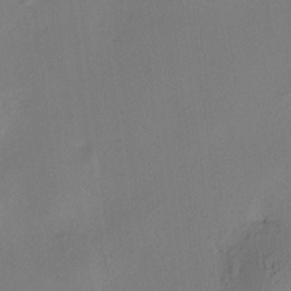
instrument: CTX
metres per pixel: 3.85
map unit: HNhu
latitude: 8.4601
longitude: 15.4077
